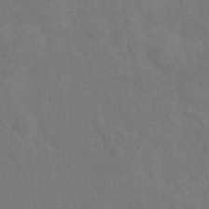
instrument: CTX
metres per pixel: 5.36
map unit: Hto
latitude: 14.4412
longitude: -36.0633
